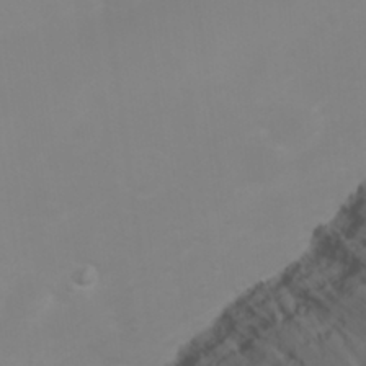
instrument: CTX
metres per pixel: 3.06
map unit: eHh
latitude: 23.5182
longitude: -65.3104
